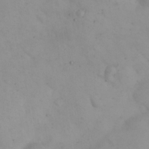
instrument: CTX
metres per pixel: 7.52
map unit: eHh
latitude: 24.4412
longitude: -63.8584
